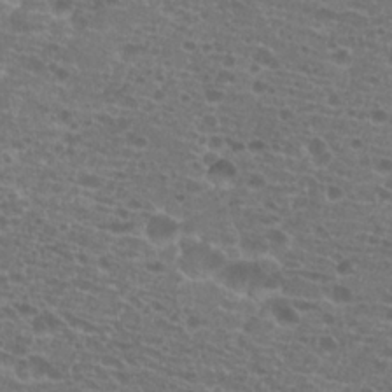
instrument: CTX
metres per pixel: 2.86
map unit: Hto
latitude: 20.1200
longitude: -40.4034
